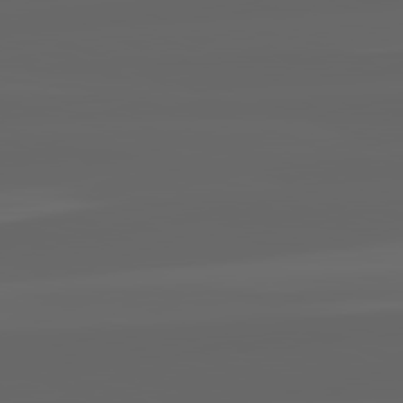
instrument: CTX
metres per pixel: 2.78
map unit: lApd
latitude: 82.3467
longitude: -168.2712
